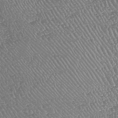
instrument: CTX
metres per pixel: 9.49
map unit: HNhu
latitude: -48.0850
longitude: 29.0298
